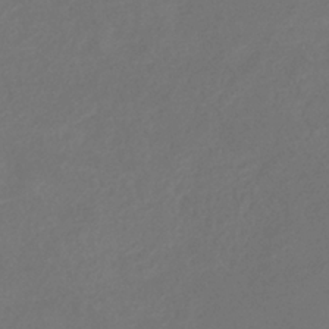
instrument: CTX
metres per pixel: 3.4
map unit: eHb
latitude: -35.1998
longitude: 78.7463
